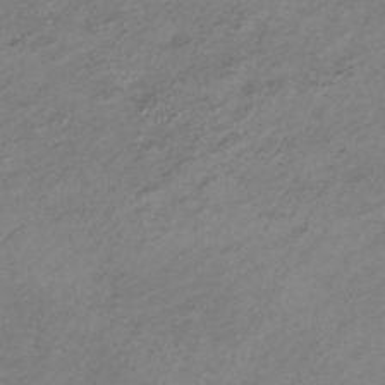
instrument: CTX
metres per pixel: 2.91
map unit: lHb
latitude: -34.6329
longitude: 67.7478
